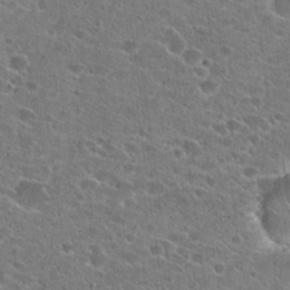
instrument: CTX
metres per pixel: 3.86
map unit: Hto
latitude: 22.7435
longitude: -43.1592
